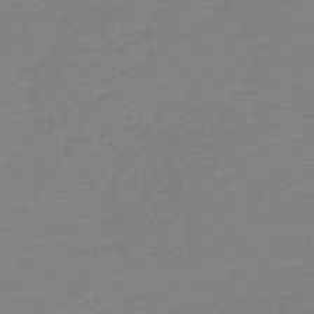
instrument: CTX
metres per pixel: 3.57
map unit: HNb
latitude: -49.1998
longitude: -51.6505
